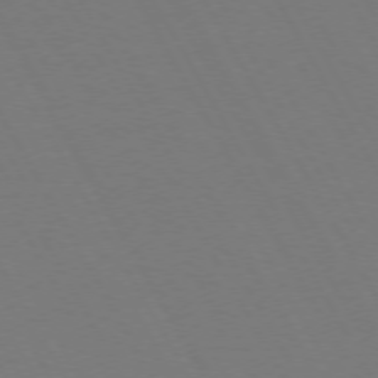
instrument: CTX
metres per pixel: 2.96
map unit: Hpe
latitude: 72.9514
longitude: -127.3671
